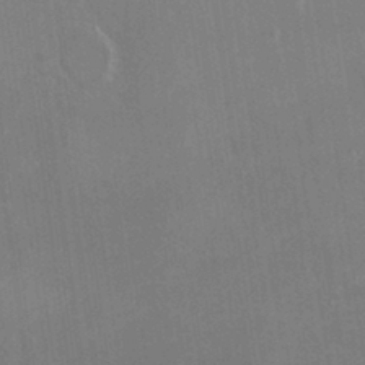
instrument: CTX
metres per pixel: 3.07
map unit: HNhu
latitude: 4.8191
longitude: 8.9731
